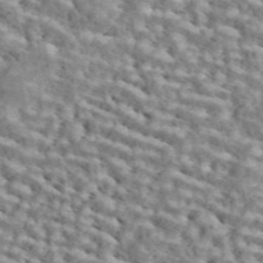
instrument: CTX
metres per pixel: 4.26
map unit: ANa
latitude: 45.2348
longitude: 39.3698
